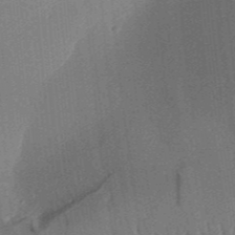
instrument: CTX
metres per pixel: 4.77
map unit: Aa
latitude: 31.4427
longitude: -141.9717
